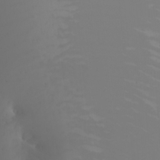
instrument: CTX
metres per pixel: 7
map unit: Nhu
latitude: -4.6707
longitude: -90.5168
